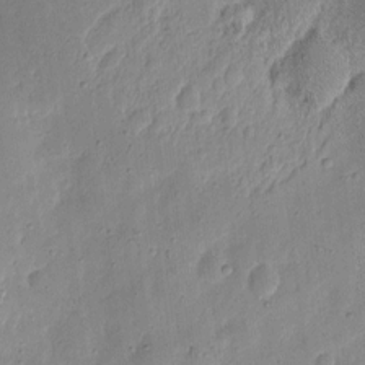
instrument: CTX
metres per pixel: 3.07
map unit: eHh
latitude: 8.0255
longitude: -72.0444
